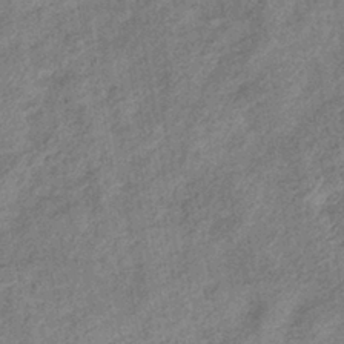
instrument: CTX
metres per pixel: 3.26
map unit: eHb
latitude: -39.2376
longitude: 77.6911
